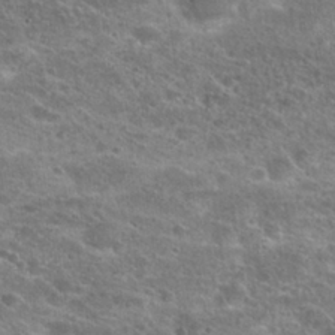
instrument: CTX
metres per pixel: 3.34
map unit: Hto
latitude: 25.6882
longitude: -46.6680
